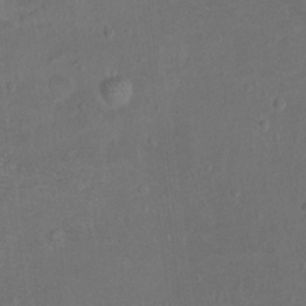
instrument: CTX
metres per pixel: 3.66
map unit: Hto
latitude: -7.5399
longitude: -36.3090
